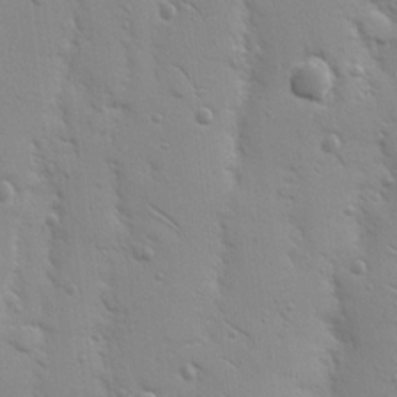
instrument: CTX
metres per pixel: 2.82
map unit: Nhu
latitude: 17.0458
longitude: -78.6113
